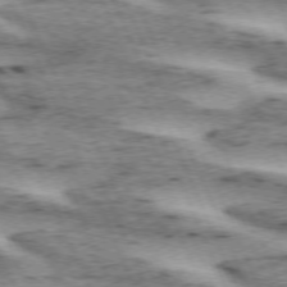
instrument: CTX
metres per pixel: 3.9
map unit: lApd
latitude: 72.6491
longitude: -54.0255
